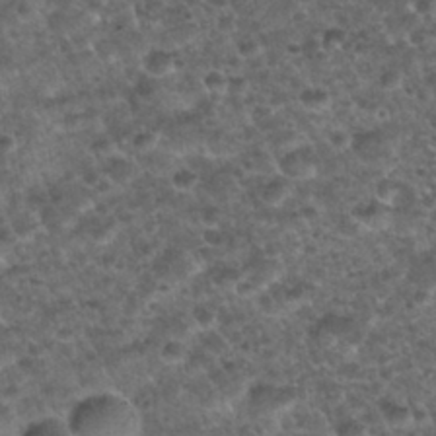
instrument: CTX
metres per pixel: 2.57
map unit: Nhu
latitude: 28.7246
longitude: -49.5749
